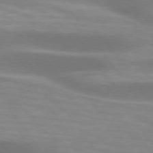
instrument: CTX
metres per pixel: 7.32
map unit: lApd
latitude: 74.9325
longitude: -49.8772
